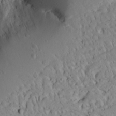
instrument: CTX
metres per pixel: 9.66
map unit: Aa
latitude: 14.1389
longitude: -140.3089
